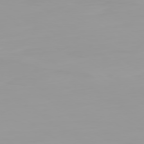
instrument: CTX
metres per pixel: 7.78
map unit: Ap
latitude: -79.5210
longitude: -94.7813
